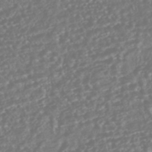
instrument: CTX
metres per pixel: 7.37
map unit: HNhu
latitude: -46.0850
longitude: 105.2376
